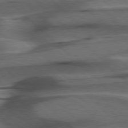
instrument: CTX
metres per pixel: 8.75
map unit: Hpe
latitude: 77.3859
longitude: -155.5560
